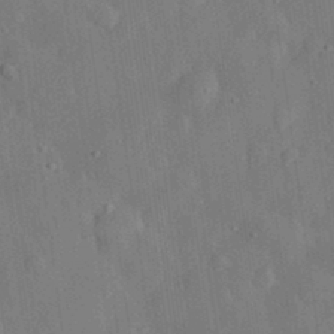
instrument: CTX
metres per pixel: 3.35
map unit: eHh
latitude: 30.8191
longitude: -77.1781
